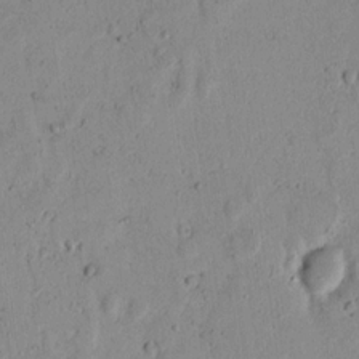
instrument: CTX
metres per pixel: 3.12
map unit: lAvf
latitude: 7.3482
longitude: 169.4265
